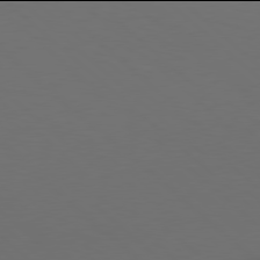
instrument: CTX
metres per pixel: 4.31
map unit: Hpe
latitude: 77.9906
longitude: -165.4615
